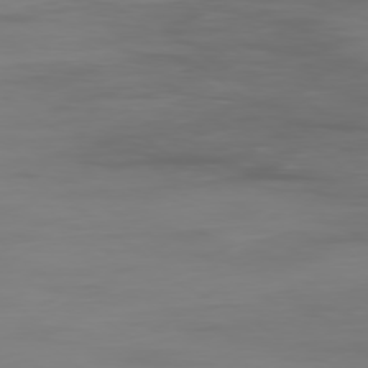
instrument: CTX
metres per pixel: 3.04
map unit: Ap
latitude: -78.3117
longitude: -79.8395
